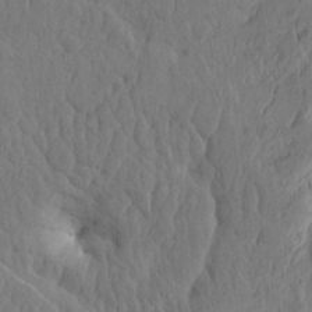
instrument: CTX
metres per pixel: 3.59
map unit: eHh
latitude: -2.8785
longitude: 14.8030
